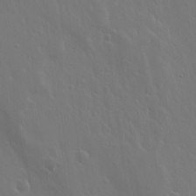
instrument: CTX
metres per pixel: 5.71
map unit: lHvf
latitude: 18.7624
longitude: -116.9892
